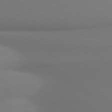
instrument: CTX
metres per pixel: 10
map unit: lApd
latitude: 80.0633
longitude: 175.2753
